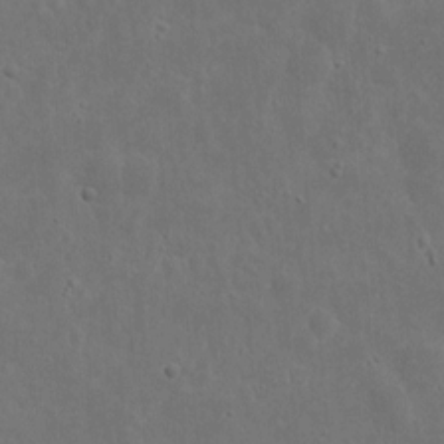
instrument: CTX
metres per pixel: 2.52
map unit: eHh
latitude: 10.2523
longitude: -72.8002
